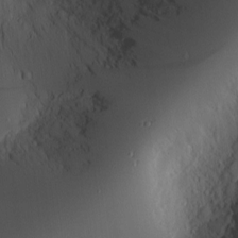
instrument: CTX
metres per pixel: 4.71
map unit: Nve
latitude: -8.1228
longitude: 175.7666
